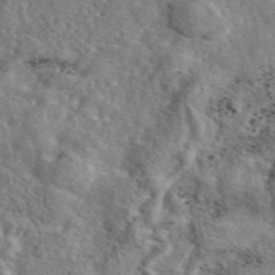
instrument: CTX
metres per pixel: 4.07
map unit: eAb
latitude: 45.7260
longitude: 111.2753
